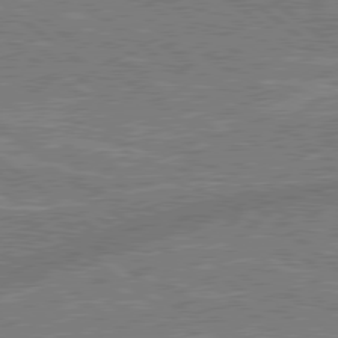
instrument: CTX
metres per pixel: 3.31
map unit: lApd
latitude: 79.1592
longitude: 174.5006
